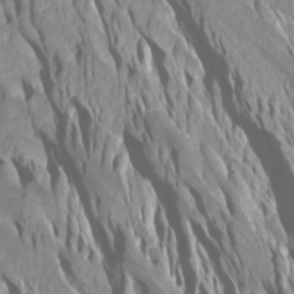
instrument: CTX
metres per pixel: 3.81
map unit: Htu
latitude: -4.4629
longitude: -72.9325
